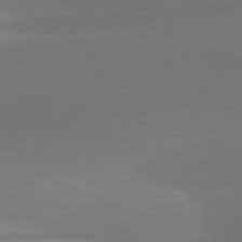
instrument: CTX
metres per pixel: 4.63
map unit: lApd
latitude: 81.7261
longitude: -155.5938
